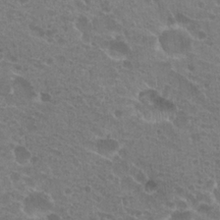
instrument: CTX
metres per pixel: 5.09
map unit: Hto
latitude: 20.8569
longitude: -34.1577
